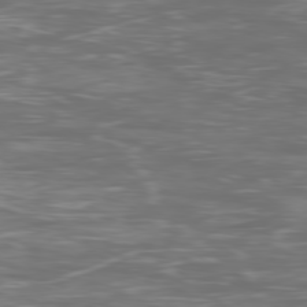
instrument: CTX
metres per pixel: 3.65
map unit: Ap
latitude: -79.4832
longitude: -74.7813
